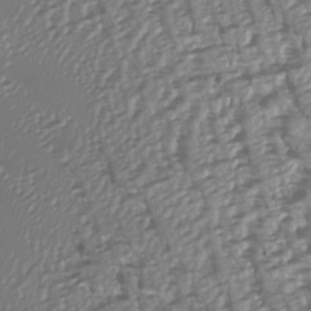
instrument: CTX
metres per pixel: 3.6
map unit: Htu
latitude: -6.3495
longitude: -73.2537
